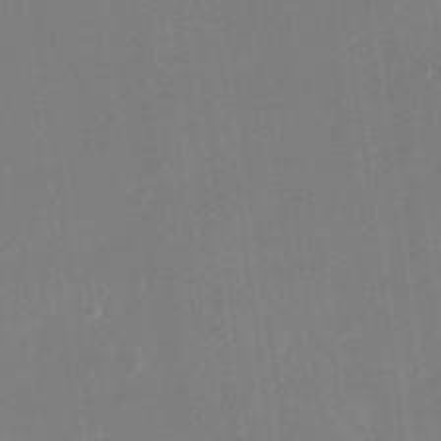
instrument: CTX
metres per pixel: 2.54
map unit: Nhu
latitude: -28.5574
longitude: -69.4427
